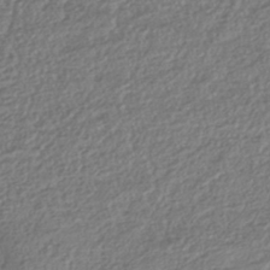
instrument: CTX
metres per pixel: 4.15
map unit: HNhu
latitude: -43.1053
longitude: 107.4455
